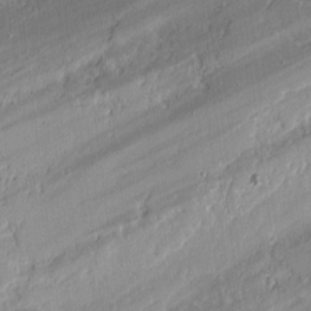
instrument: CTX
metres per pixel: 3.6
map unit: lAvf
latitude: -1.4833
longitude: -107.3104
